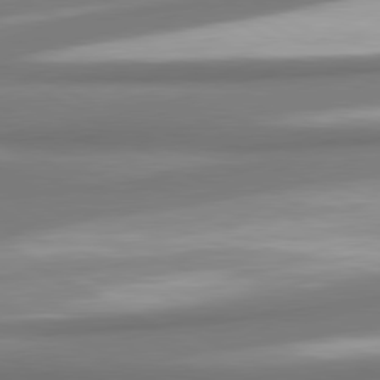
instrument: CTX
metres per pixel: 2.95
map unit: lApd
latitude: 80.2522
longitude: 178.5007
